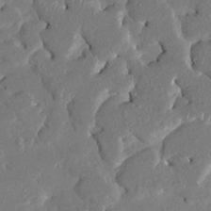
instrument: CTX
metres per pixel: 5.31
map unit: HNhu
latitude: 7.3293
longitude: -5.6316
